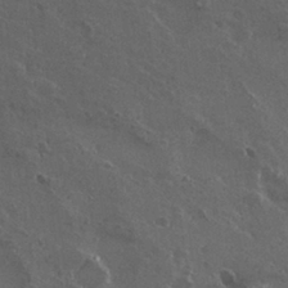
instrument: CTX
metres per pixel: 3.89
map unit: Nhu
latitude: 26.8002
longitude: -50.5734
